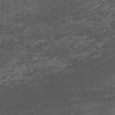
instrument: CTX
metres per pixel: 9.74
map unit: Aa
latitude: -7.8611
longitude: -80.2522
